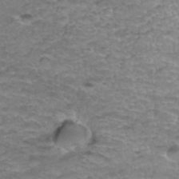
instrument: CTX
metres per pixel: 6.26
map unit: Hto
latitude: 37.6127
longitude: -42.1200
